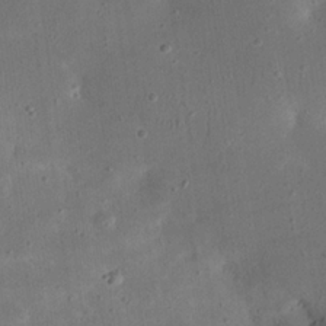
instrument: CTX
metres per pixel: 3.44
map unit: eHh
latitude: 24.0822
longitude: -67.8394
